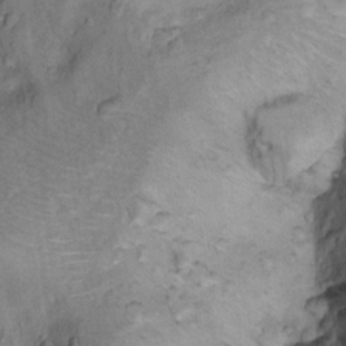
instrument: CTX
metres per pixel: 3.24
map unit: Ht
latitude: 11.8017
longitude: -32.0822
